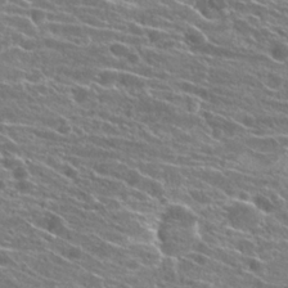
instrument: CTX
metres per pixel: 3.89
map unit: Hto
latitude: 23.1592
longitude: -40.9135
